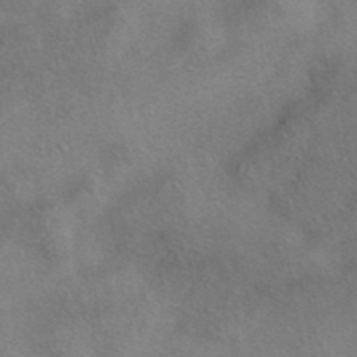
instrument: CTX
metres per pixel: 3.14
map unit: eAb
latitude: 41.6504
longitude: 103.1431
